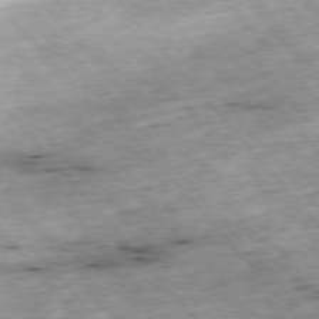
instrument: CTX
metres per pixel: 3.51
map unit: Hpe
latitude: -76.2550
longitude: -20.9703
